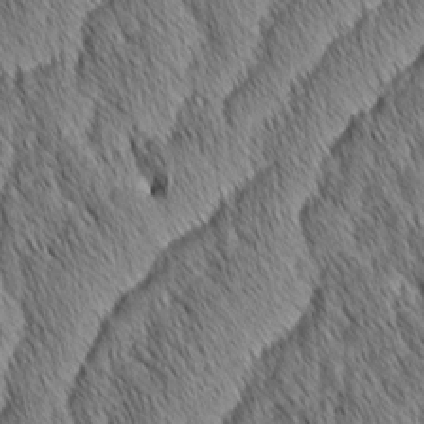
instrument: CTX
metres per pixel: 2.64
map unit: Aa
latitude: 6.7246
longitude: -130.6302
